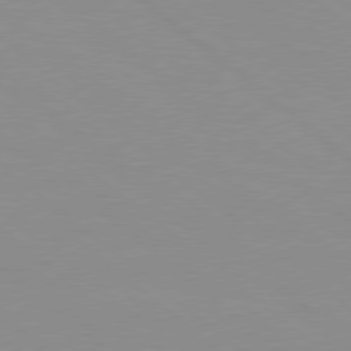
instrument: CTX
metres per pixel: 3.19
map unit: Hpe
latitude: 78.2901
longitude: -124.0255
